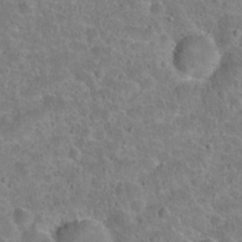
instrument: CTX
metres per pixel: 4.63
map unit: Hto
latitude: 21.5938
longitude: -47.7639
